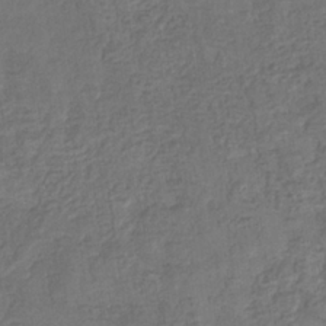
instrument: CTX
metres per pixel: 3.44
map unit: eHb
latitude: -33.9556
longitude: 76.8408
